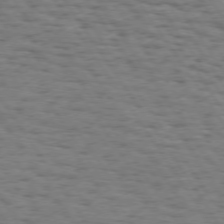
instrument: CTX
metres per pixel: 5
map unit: Hpe
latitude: 73.9717
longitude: -132.1767
